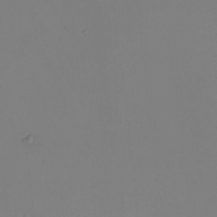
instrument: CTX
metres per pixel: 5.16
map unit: eHh
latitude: -1.9179
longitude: -74.5357
